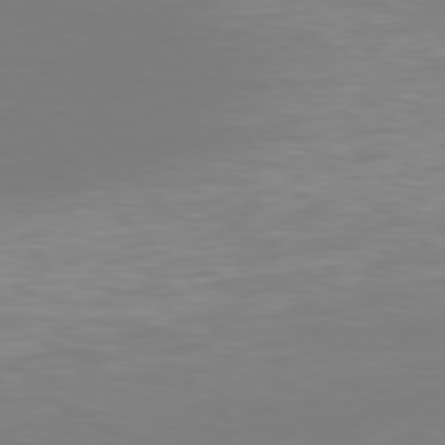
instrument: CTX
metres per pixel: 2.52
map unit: Hpe
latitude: 77.2915
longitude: -175.9906
